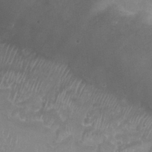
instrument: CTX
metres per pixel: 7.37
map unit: Nhu
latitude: 25.7449
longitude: -53.5938
